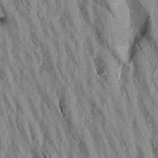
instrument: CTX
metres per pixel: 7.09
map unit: Aa
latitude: 18.6112
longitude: -147.0648
